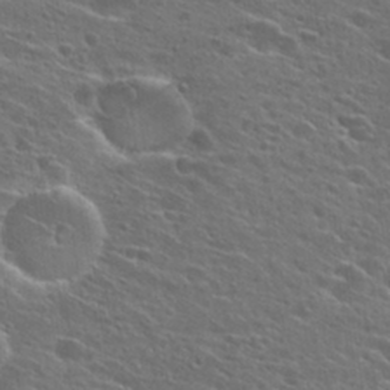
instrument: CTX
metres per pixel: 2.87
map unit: Hto
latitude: 26.5168
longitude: -45.0647
